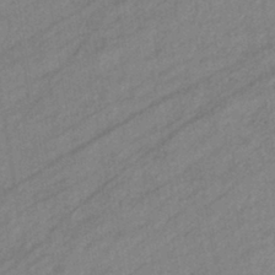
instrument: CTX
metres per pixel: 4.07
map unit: eHb
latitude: -40.9164
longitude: 82.8975
